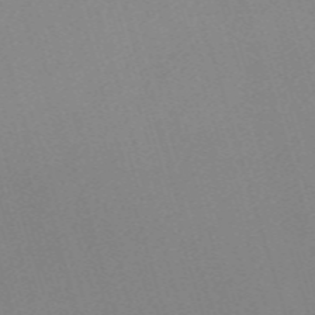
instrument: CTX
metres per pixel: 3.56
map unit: eHh
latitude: -61.8044
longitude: 50.2550
